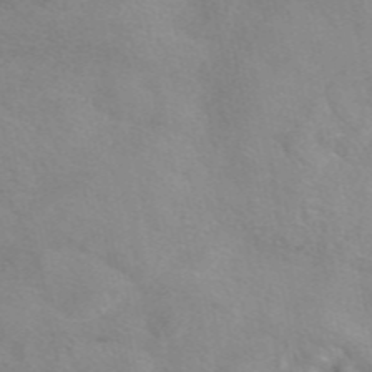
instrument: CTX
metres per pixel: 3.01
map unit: eAb
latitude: 48.4034
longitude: 123.0298
